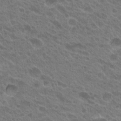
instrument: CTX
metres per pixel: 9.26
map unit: Hto
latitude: 22.0255
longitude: -37.9339
